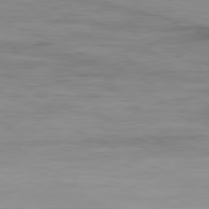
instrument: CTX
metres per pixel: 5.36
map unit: Hpe
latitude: -80.5196
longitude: 18.8219
